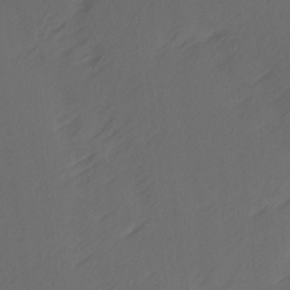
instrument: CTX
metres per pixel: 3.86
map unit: Ave
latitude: 14.3468
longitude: -105.7450
